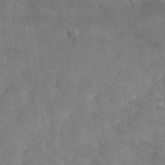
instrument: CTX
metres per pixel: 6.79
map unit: eHh
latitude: 31.6316
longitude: -70.5168
